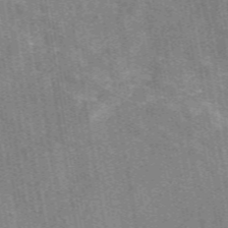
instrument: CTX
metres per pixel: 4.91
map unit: eAb
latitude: 49.6316
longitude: 116.1227
